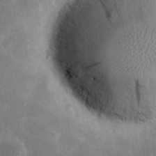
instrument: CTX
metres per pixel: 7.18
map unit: eHh
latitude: 24.8002
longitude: -68.3278
